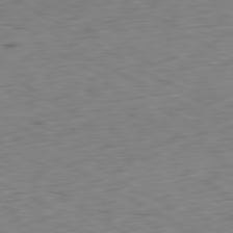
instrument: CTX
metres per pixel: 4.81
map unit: Ap
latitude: -80.6708
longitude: -71.6505
